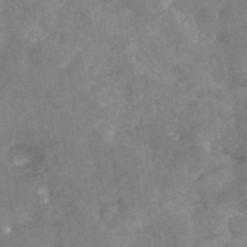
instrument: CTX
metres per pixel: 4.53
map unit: eAb
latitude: 45.7260
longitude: 126.2739
